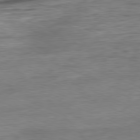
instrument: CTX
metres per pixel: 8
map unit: Ap
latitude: -80.5952
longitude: -91.1025
